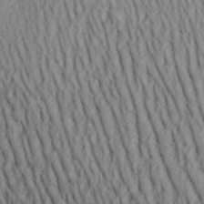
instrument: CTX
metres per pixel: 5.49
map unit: Aa
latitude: 29.8394
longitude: -139.1970
